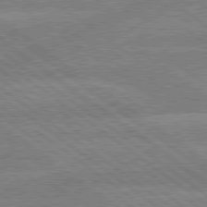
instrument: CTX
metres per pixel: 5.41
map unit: lApd
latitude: 79.3860
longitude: -160.6112
